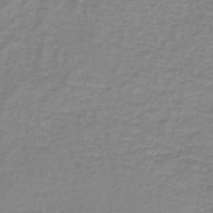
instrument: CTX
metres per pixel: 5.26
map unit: lHb
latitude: -41.8044
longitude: 63.5210
